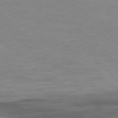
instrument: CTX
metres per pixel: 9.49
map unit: Hpe
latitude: 77.8394
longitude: -123.5182
